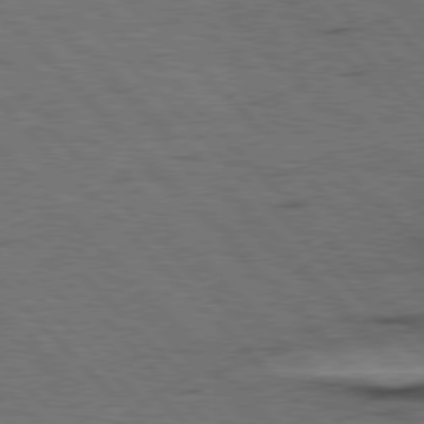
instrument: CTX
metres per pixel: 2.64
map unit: Hpe
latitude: 77.3859
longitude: -153.9528
